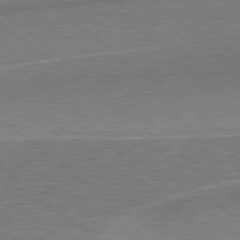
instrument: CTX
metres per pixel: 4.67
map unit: Hpe
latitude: 78.8947
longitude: -170.6679
